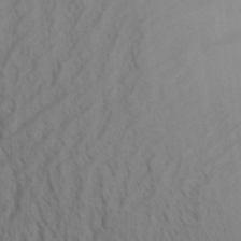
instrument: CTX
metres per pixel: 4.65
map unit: Aa
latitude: 30.8380
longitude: -140.3845
